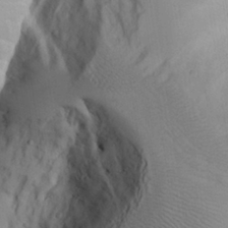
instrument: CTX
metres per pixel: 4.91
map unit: Aa
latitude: 26.2334
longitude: -132.6868
